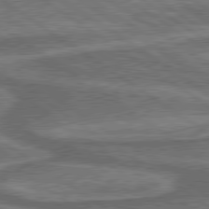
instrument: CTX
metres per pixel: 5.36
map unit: lApd
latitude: 79.9717
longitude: 173.5588
